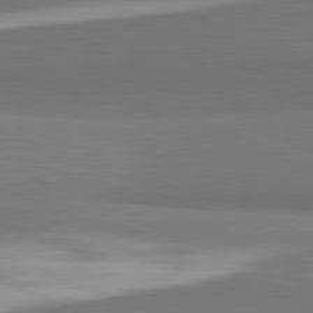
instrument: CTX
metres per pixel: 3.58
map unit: lApd
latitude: 82.4601
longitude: 151.4076
